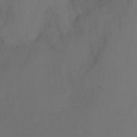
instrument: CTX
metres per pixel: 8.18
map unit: Nhu
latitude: -15.5777
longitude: -57.8583
